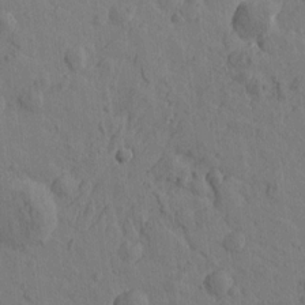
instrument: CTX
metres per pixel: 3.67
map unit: Htu
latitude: -0.5196
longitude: -175.7639
